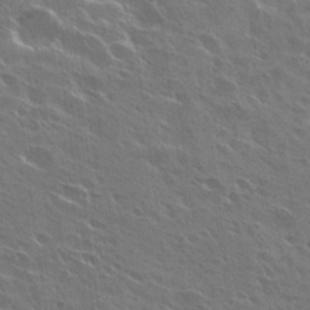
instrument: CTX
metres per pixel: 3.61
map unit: Hto
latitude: 27.6505
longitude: -41.0080
